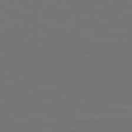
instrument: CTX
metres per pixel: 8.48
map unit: Hpe
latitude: -81.8423
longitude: 6.9541
